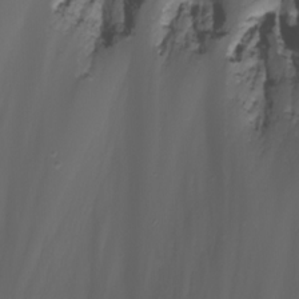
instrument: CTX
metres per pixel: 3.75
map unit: eHh
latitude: -5.4076
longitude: -87.4993
